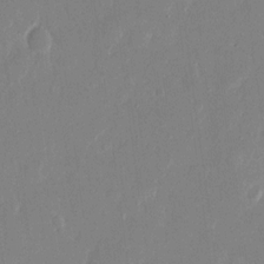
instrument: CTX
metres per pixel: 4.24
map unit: eHh
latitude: 14.8191
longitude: -70.1200
